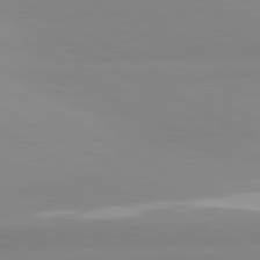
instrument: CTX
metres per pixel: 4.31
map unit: lApd
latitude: 81.0458
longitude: 179.7288
